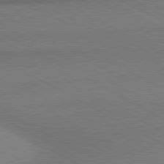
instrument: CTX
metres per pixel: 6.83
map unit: lApd
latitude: 80.8758
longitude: 163.5777
